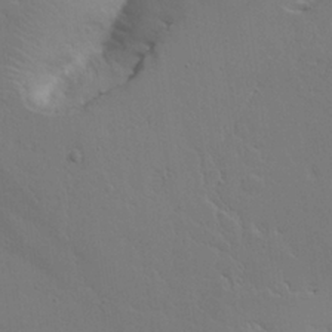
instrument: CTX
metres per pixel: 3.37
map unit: Aa
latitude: 22.1011
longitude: -124.3656
